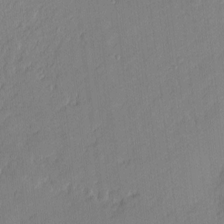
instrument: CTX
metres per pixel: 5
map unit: eHh
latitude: 3.6883
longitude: -74.5924
